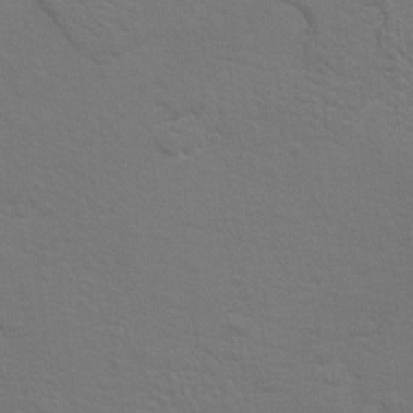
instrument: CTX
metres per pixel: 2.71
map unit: Hto
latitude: 8.3090
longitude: -31.0270
